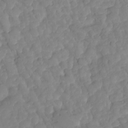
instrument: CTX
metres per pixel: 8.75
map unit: HNhu
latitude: -25.2754
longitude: 50.3873
